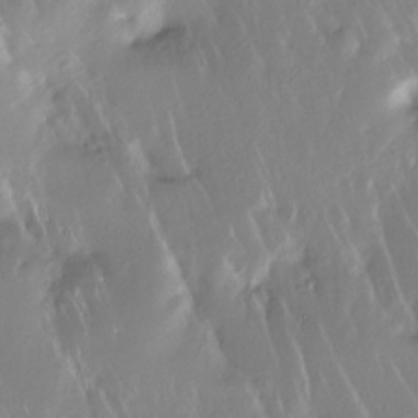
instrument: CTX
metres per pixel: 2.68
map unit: Nhe
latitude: -27.7099
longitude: -110.8380
